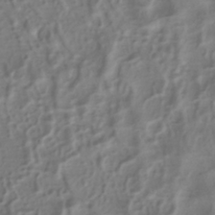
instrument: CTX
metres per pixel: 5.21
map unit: ANa
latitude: -39.0298
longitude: 96.6141
